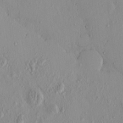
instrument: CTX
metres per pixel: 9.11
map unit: eHh
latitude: -0.2362
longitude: 17.0676
